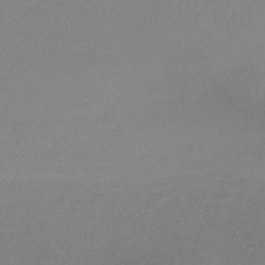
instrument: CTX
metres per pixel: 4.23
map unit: lHb
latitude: -37.4454
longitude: 72.9730
